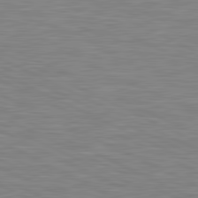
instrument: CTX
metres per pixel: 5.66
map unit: lApd
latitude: 81.3293
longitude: -169.3293
